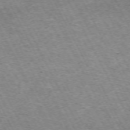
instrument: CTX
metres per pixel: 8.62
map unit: Hpe
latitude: -71.1809
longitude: 11.8611
